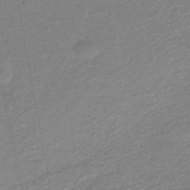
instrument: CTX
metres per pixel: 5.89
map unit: HNhu
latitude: -47.2376
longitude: 89.6722
